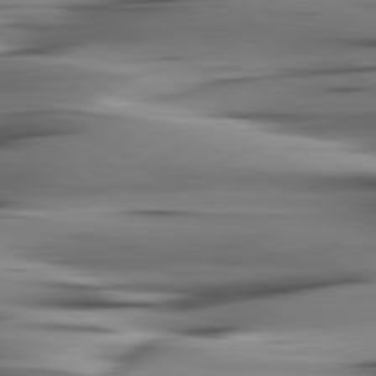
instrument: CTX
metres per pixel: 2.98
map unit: lApd
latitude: 80.5546
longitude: -122.4223
